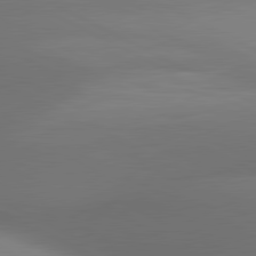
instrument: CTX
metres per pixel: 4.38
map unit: lApd
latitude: 80.9892
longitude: 132.4440
